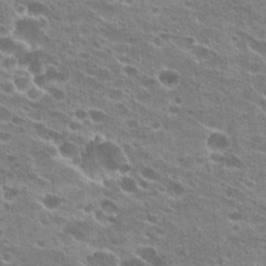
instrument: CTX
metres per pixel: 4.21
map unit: Hto
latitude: 23.8205
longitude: -42.2334
